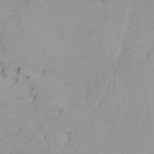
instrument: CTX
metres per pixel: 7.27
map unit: Htu
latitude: -7.5777
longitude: -67.8205
